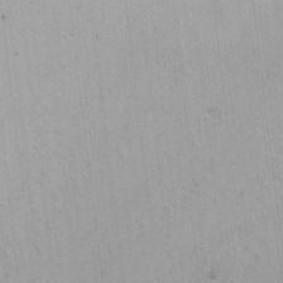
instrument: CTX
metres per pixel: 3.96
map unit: Htu
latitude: -6.1794
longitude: -68.4790
